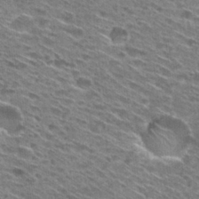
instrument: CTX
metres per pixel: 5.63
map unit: Hto
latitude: 29.2915
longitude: -46.3279
